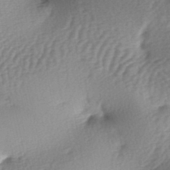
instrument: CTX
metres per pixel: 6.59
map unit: lAa
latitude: -7.3320
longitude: -126.2334
